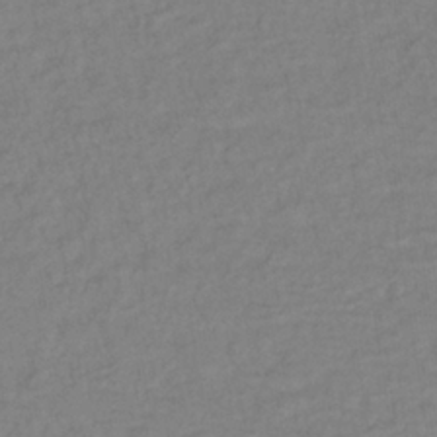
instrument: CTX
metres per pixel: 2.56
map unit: lHb
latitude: -37.5210
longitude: 70.4818
